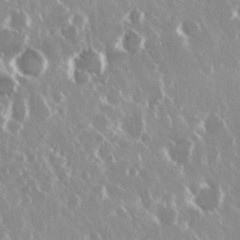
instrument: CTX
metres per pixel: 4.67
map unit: Nhu
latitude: 29.3670
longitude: -60.8569
